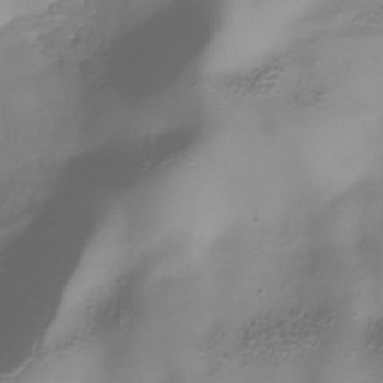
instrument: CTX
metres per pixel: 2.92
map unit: Hve
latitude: -31.4832
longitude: 94.2550
